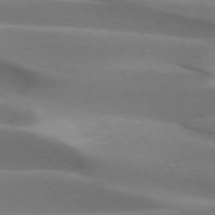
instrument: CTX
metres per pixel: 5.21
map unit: lApd
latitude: 73.3860
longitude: -51.1592
